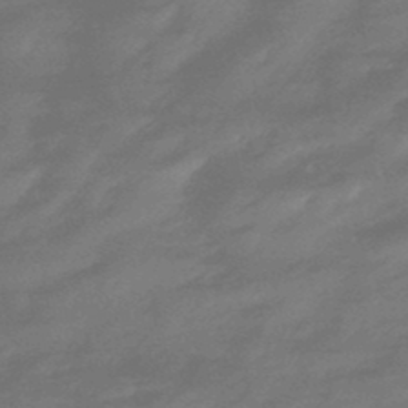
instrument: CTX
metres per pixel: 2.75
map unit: HNhu
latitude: -46.7841
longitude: 90.2362
